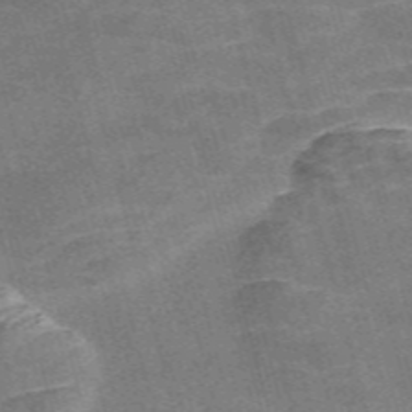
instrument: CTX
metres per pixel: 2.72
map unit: Nve
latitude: -58.5006
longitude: 65.1431
